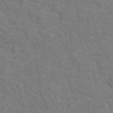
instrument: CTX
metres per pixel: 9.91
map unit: Hto
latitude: 17.0270
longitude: -38.4034
